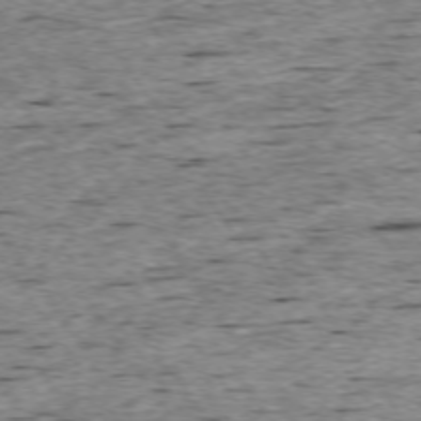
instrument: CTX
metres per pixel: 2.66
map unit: Ap
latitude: -74.4440
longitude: -88.1389
